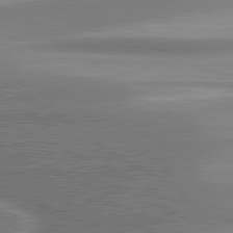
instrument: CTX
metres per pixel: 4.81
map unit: lApd
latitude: 81.2915
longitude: 142.1038
